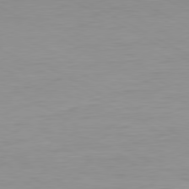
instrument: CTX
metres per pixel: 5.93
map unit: Ap
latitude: -80.5196
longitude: -61.5560
